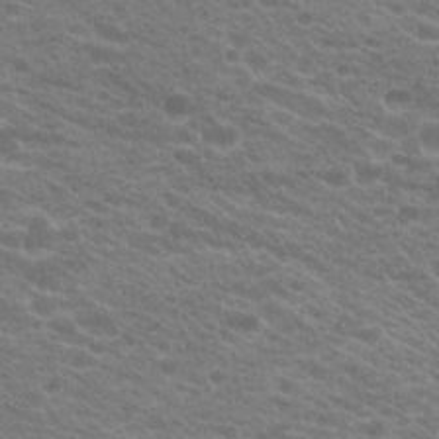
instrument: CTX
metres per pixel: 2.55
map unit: Hto
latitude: 20.2145
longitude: -37.8395
